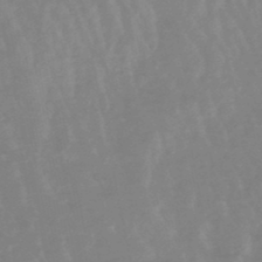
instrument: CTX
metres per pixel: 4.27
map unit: lHb
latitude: -48.6897
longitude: 77.8044
